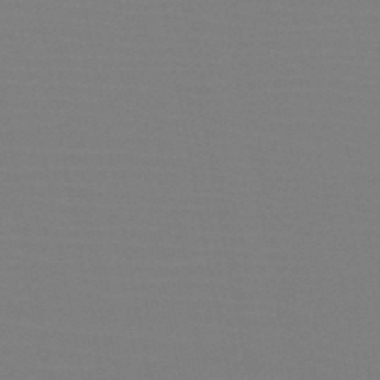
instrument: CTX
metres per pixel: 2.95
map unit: HNb
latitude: -46.6896
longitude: -43.2159
